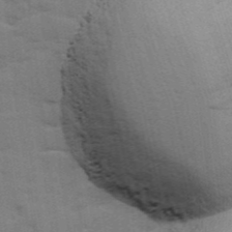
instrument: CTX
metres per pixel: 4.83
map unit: Ave
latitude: 11.7450
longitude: -102.0255
